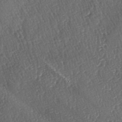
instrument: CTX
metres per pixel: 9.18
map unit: lAa
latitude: -3.6343
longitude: -123.2726
